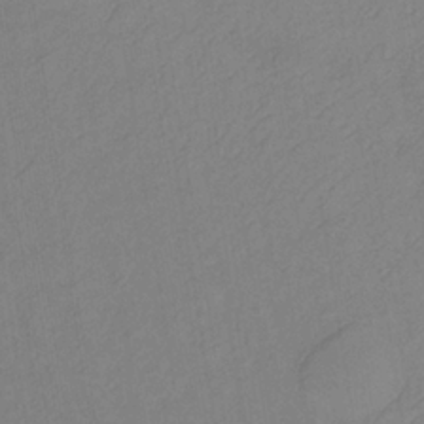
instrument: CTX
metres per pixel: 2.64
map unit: lHb
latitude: -34.9731
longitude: 72.1228
